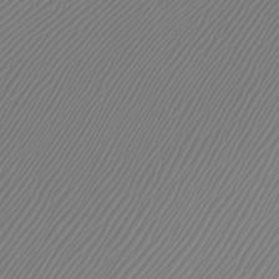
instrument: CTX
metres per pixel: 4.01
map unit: Htu
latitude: -7.2187
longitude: -67.4993
